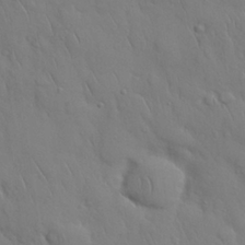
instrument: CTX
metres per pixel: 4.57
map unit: Nhu
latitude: 27.6883
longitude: -68.7813
